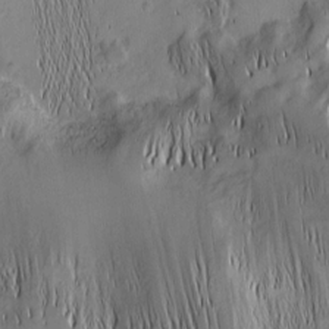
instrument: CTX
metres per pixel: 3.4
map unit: Nhu
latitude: -5.0675
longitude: -152.1011
